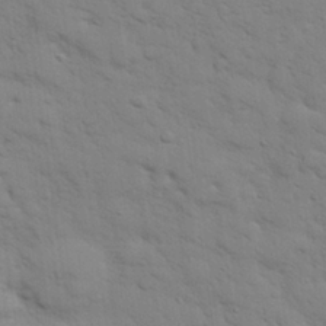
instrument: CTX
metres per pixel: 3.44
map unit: eHh
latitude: 28.1955
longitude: -75.2537
